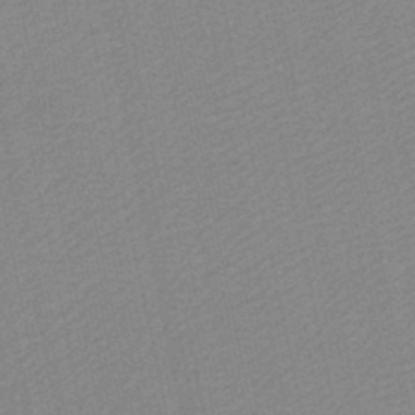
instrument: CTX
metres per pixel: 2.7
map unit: lHb
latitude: -46.8219
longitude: 61.0109
